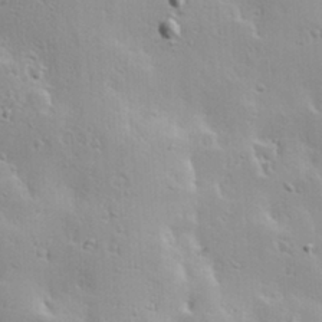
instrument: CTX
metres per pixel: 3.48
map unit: Hve
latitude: 23.3671
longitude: -96.7435
